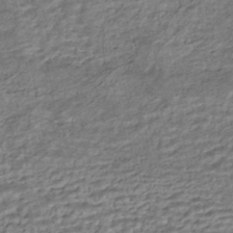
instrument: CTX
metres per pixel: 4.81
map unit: HNhu
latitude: -44.0850
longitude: 102.4251
